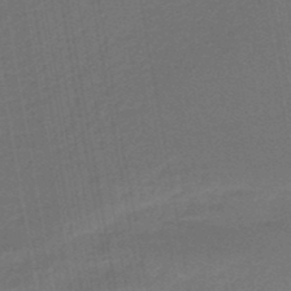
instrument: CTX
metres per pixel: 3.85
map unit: eHb
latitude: -47.3698
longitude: 88.1794
